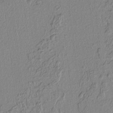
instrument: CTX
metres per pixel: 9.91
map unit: lAvf
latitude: 6.4412
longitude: 168.7841
